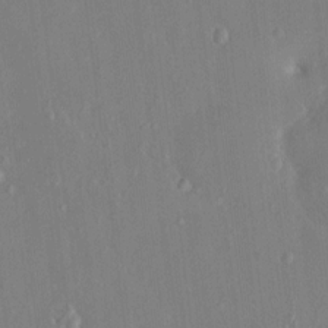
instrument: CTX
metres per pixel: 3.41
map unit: HNhu
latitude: 5.9717
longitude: 3.0108
